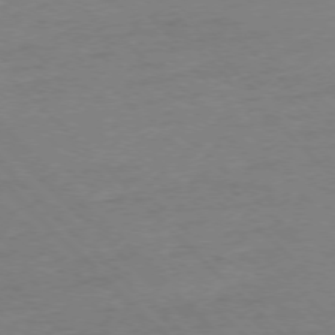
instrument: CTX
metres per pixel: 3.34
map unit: Ap
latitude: -76.7085
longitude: -79.5749
